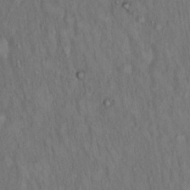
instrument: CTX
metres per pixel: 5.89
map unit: Hto
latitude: 15.2537
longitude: -60.5923
